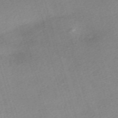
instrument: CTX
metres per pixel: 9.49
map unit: eHh
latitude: -61.3699
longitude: 53.2753
